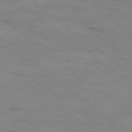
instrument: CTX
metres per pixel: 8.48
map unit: Ap
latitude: -79.1809
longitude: -100.8947
